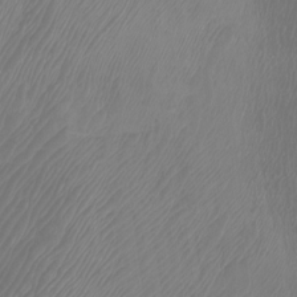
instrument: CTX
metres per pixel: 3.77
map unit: Htu
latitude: -6.2172
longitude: -74.7624
